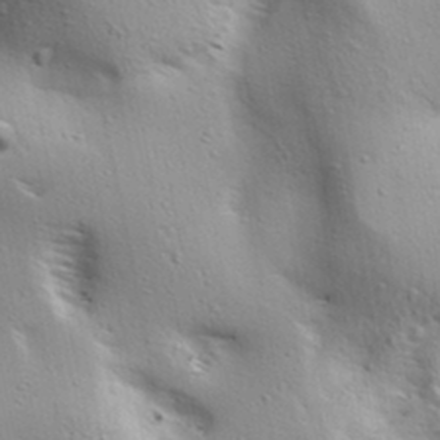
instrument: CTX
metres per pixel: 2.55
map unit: lAa
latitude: 18.1389
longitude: -138.5924
